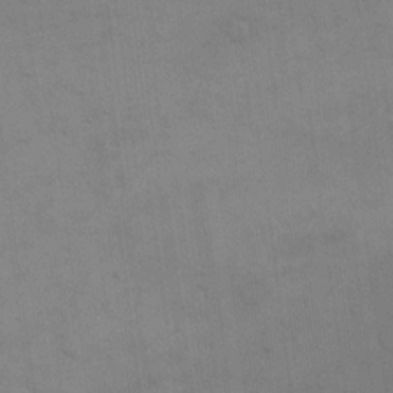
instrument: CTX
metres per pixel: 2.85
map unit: eHh
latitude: 17.4804
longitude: -66.3845
